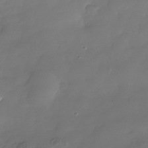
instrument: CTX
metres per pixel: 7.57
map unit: Nhe
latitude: -38.4440
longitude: -118.3089
